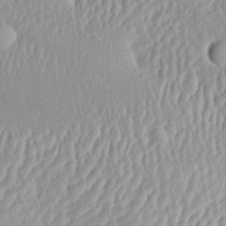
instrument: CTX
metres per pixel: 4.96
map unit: Aa
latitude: 28.3278
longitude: -136.8569
